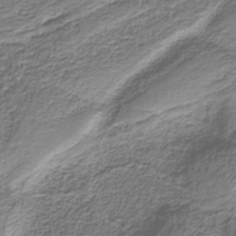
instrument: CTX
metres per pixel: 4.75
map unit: eAb
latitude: -38.2929
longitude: 52.9919
